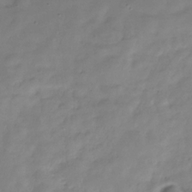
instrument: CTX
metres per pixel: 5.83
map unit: Hve
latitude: -31.8800
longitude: 91.4644
